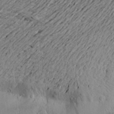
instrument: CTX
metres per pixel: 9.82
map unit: Aa
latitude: 21.3104
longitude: -149.4615
